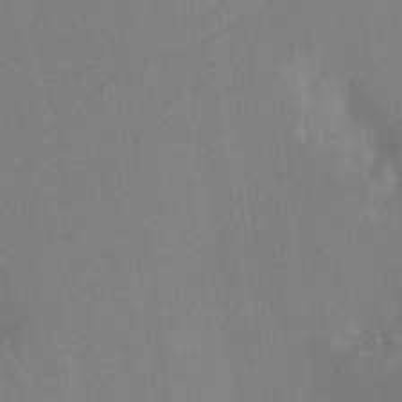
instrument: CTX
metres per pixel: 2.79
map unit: Nhu
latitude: -13.8045
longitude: -24.1955
